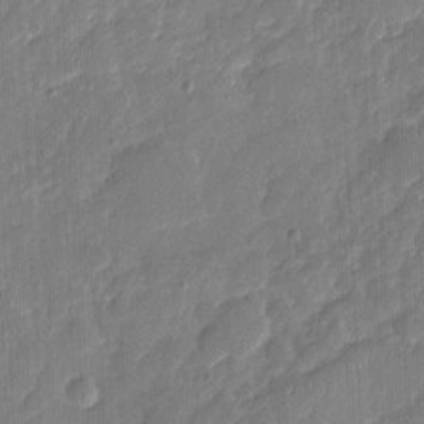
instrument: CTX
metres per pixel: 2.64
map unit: Nhu
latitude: -16.6708
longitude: -57.9528
